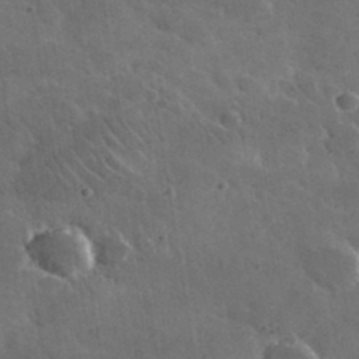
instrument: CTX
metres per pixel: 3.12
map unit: lHvf
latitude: 36.6869
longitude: -91.4426
